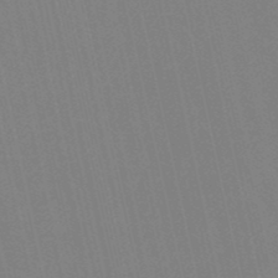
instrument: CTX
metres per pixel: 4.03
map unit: eHb
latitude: -49.9745
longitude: 76.8786
